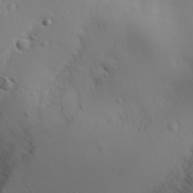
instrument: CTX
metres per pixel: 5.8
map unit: Aa
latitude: 28.9891
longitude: -146.3657
